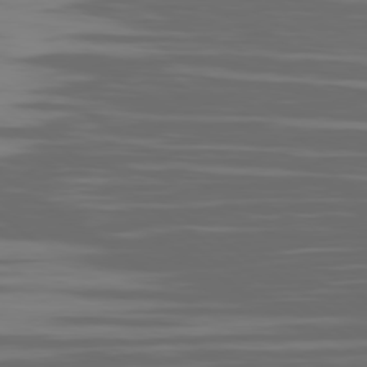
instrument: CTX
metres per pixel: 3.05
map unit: Ap
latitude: -79.5777
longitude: -103.8016
